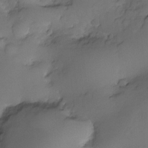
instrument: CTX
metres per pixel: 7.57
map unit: eHh
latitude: -23.1620
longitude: 15.1998
